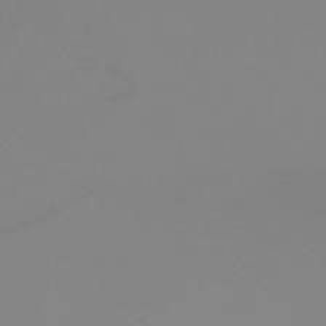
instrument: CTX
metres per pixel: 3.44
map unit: HNhu
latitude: -45.5210
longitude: 90.5385
